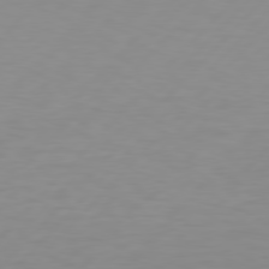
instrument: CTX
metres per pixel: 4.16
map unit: Hpe
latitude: 78.0255
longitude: -139.6505
